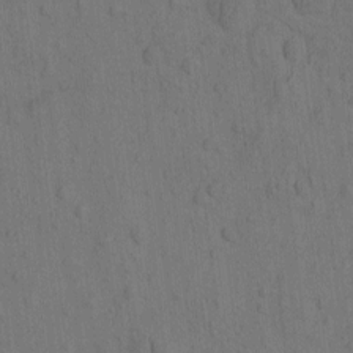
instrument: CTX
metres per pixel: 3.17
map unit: eHh
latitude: -2.2928
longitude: 16.5385
